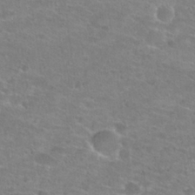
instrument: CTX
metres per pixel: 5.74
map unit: Hto
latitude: 25.3670
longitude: -48.4412
